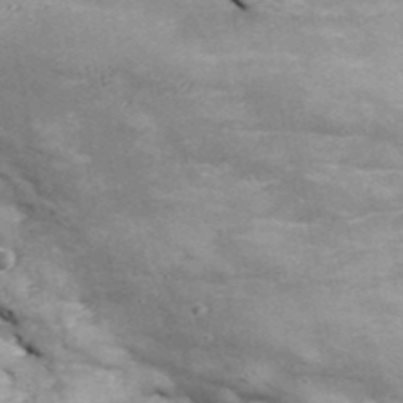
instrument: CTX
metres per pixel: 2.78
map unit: eHh
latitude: 43.2915
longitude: -90.5546
